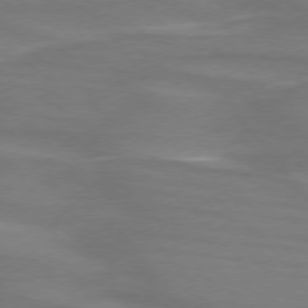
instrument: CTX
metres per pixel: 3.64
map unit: lApd
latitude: 75.0270
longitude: -80.3845
